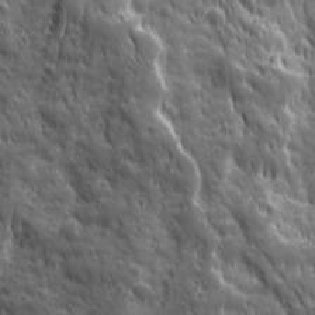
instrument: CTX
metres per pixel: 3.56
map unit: Ave
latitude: 19.4048
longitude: -133.0836
